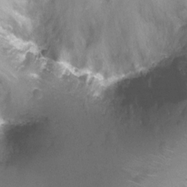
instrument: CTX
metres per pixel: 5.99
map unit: Nhu
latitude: -17.0676
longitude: -48.7624
